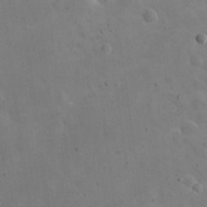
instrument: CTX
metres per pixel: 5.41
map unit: eHh
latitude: 25.0647
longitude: -67.3103
